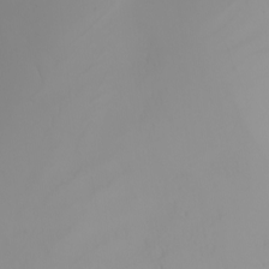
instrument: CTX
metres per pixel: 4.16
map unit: Nhu
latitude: -4.9163
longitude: -93.5371
